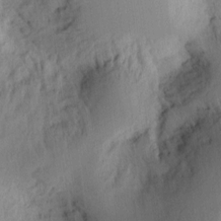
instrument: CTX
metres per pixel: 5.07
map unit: Ht
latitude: 7.5560
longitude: -76.1011
